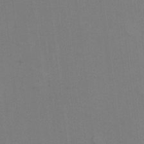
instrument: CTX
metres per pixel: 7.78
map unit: Ht
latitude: 9.3860
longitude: -32.6679
